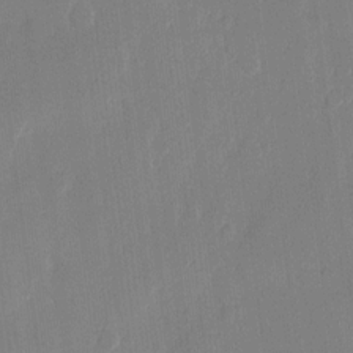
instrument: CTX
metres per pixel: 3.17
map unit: eHh
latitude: 12.3278
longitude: -70.5168
